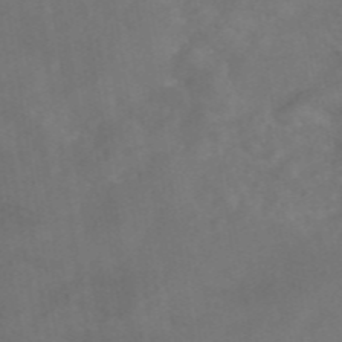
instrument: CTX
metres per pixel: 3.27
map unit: eAb
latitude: 46.8002
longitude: 127.0864
